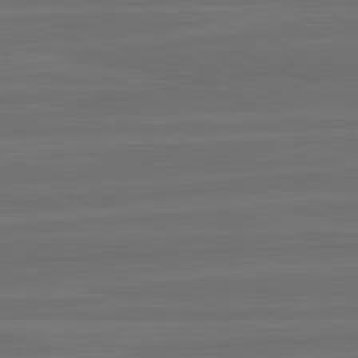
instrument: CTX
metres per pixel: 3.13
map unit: lApd
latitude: 82.5923
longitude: -179.4427
